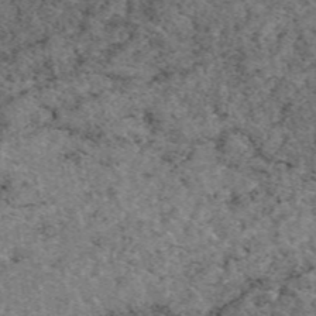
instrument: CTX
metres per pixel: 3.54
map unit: eAb
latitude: 48.5357
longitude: 104.4629
